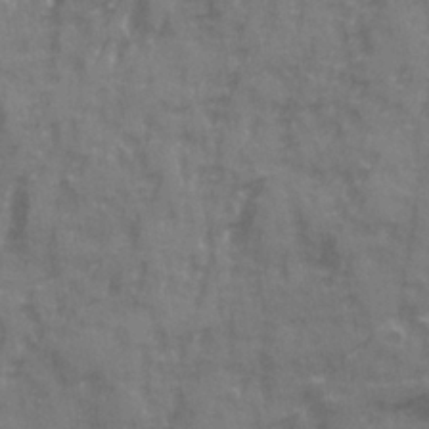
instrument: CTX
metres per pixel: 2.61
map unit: Ave
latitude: 20.1767
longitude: -132.1956
